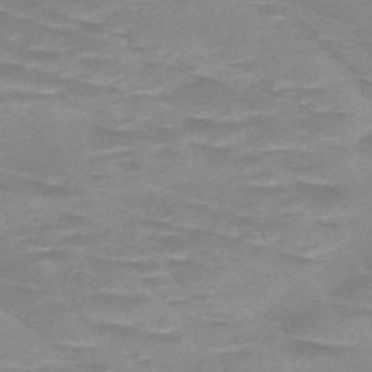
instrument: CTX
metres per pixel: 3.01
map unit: HNb
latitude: -48.4251
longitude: -49.0647
